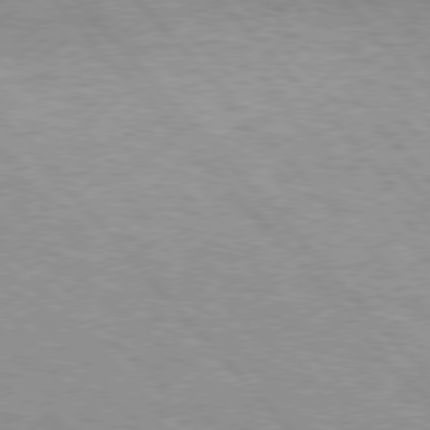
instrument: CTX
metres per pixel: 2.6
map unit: Hpe
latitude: 76.0822
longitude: -152.4790
